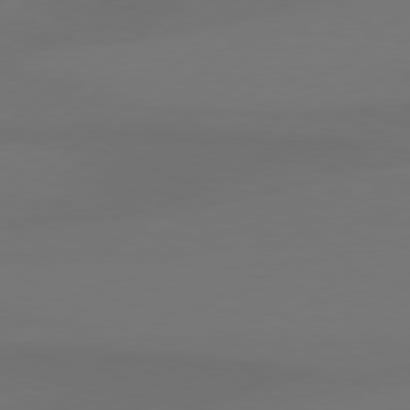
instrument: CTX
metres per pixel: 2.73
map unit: Hpe
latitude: 78.7058
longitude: -132.4601
